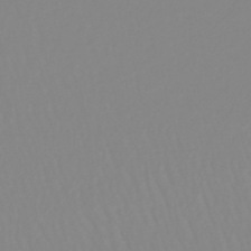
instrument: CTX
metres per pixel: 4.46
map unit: lHb
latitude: -44.5763
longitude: 74.2551
